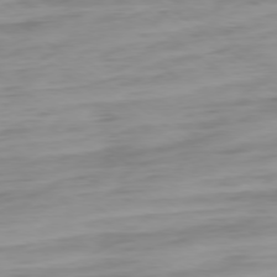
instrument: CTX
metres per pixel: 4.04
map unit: Ap
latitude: -78.8597
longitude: -65.7639
